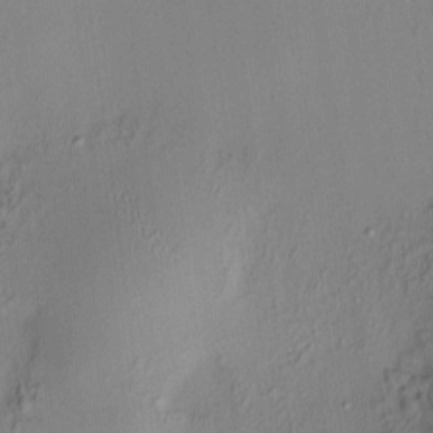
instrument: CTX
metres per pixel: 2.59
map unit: HNhu
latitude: 7.5560
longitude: 12.5385
